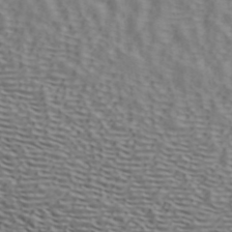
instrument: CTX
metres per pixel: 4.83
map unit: ANa
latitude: 42.5924
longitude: 50.5006
